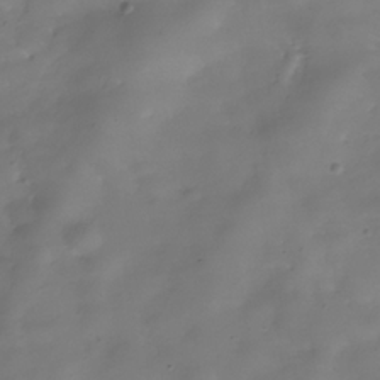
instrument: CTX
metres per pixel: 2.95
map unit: Hve
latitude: -30.8597
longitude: 94.4440
